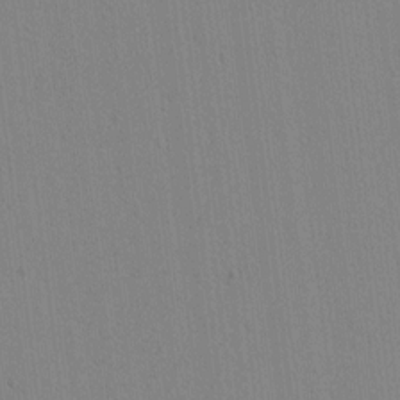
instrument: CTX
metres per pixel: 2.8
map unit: lAvf
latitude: 8.9514
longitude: 167.5399
